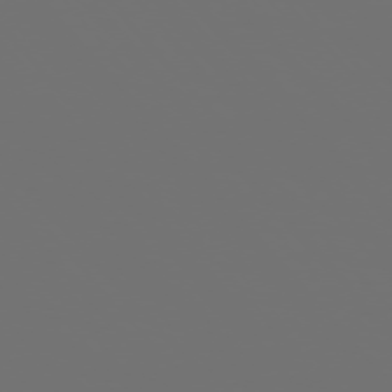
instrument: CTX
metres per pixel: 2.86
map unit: Ap
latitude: -76.0472
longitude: -63.6505
